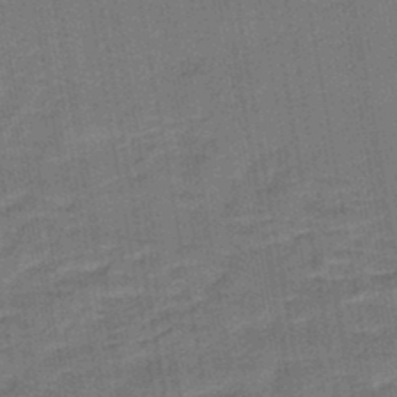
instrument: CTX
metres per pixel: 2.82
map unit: lHb
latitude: -43.1431
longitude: 62.9919
